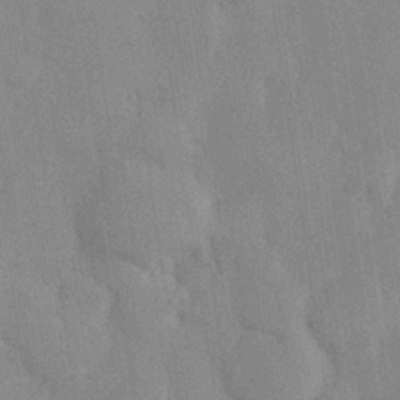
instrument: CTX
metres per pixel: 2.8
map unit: Hve
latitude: 26.5924
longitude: 150.6329
